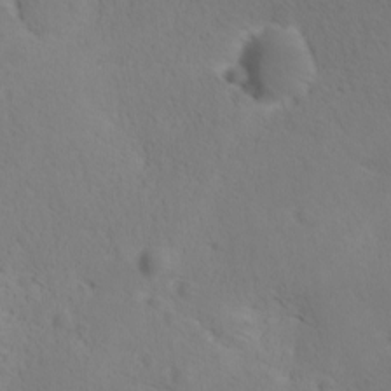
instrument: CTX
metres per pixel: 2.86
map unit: Ave
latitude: -8.4818
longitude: -121.4427
